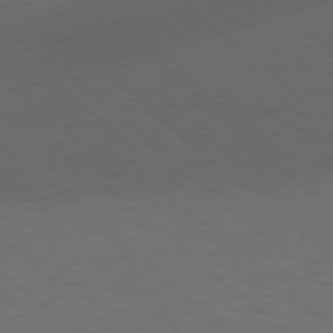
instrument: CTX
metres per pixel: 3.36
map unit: Ap
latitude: -78.4440
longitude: -68.0633
